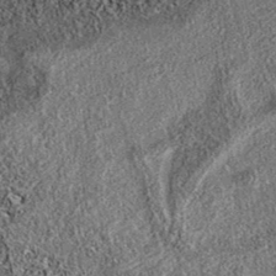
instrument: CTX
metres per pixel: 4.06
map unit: eAb
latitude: 37.4048
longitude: 107.9556
